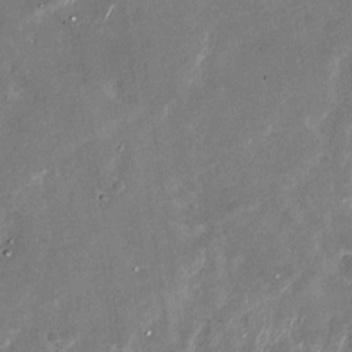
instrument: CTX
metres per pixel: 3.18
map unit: Nhu
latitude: -28.6519
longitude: -76.2522
